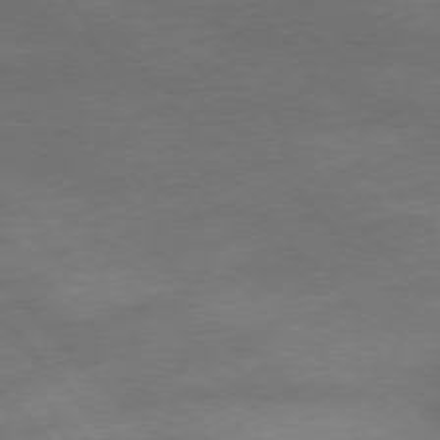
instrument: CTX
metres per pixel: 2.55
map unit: Ap
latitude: -77.1998
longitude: -70.0444
